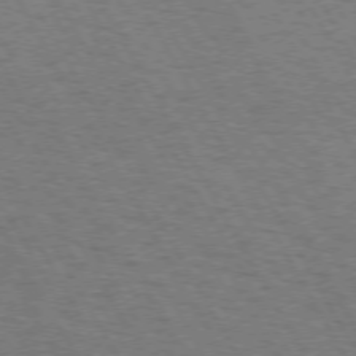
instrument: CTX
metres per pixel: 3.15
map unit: Hpe
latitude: 72.4412
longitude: -128.7624
